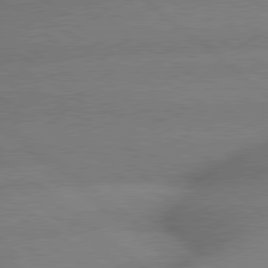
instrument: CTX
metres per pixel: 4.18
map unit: lApd
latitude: 79.3860
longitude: -166.4412
